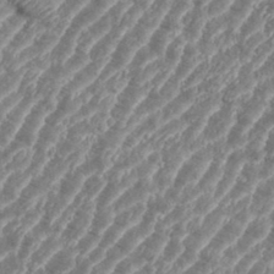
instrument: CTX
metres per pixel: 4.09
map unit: eHh
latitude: 35.7071
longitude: -135.8016
